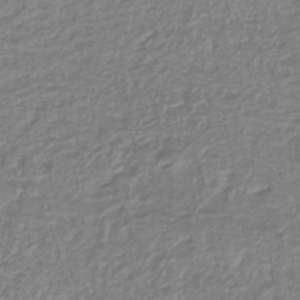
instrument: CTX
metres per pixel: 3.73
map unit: lHb
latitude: -41.3132
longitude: 62.0472
